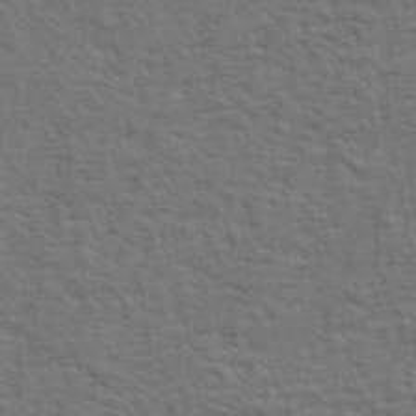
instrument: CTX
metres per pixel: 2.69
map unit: eHh
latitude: 34.8191
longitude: -133.0458
